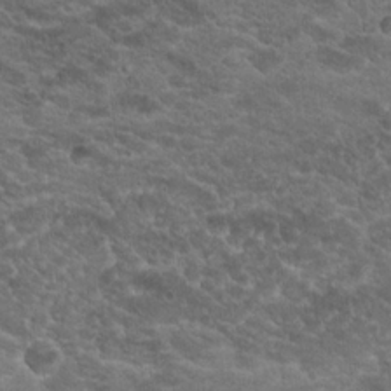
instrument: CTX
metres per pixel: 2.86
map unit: Hto
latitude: 19.3859
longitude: -36.0444
